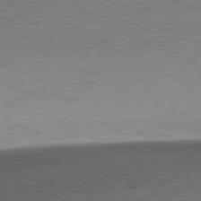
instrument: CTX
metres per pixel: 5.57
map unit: Ap
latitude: -81.4644
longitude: -61.8961
